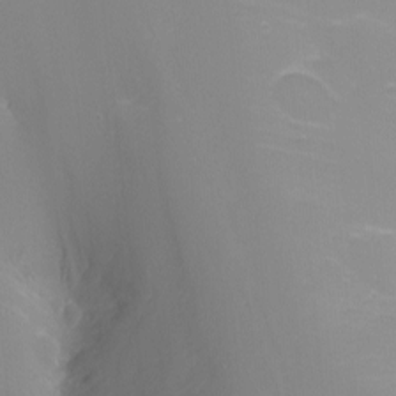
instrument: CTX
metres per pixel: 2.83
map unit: Nhu
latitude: -7.1242
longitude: -88.0255
